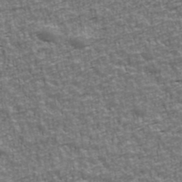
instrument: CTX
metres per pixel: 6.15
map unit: Ave
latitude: 41.9150
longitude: -112.8191
